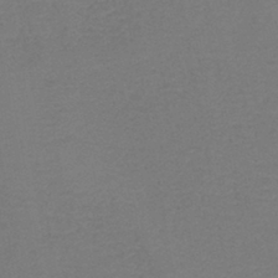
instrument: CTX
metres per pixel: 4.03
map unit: lHb
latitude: -42.5195
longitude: 76.6518
